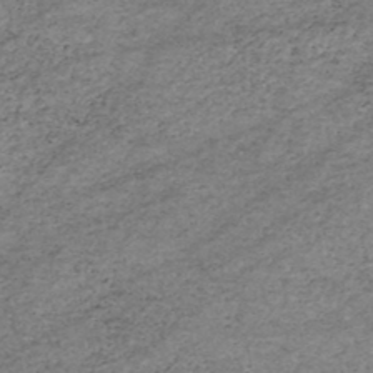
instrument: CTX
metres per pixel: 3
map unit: HNhu
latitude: -46.7841
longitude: 28.6896
